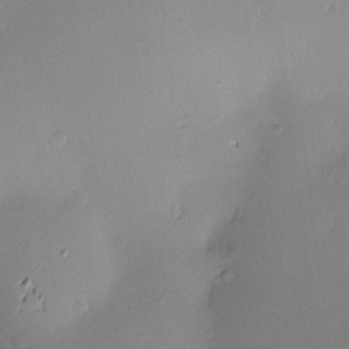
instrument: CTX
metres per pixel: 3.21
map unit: Hve
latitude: -9.4454
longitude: 174.5762
